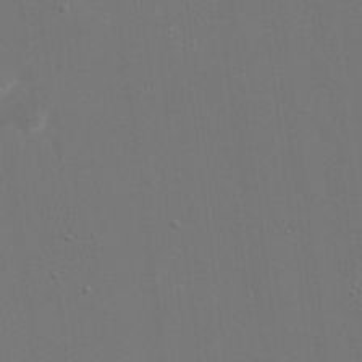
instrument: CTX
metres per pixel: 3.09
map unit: eHh
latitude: 19.3103
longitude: -69.4804
